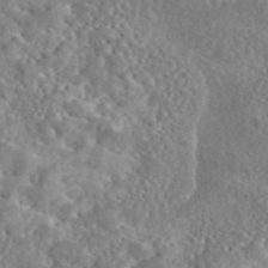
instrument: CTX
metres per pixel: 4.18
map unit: eAb
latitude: 45.1781
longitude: 128.6896
